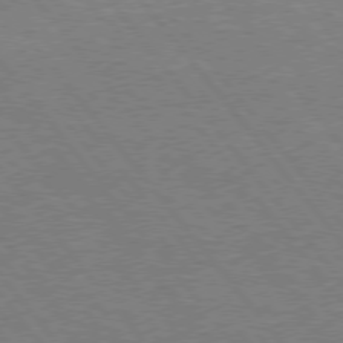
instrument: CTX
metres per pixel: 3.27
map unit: Hpe
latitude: 75.5749
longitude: -156.9702
